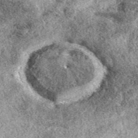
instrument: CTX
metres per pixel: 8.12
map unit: eAb
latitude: 39.4804
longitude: 110.3873
